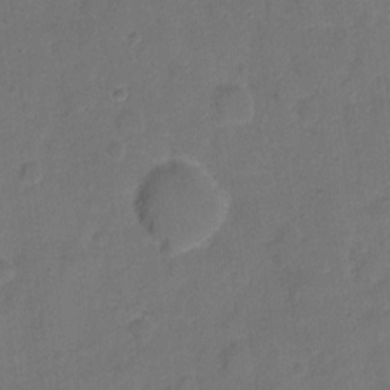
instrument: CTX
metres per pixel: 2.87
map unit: Hto
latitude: 5.3293
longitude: -61.3104
